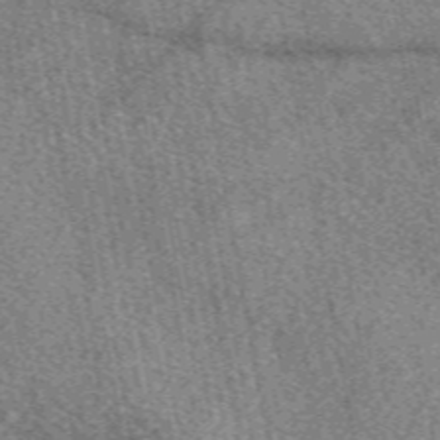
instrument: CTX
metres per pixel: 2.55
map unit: eAb
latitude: 49.7261
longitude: 115.3887
